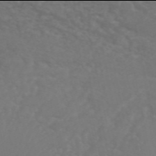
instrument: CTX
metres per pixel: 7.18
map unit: ANa
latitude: 49.9906
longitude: -71.3104
